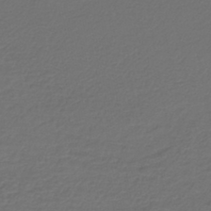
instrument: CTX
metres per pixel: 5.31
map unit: lHb
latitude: -43.4265
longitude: 61.5966
